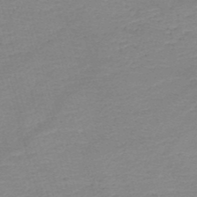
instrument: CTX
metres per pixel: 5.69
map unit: HNb
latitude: -48.8597
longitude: -42.3656
